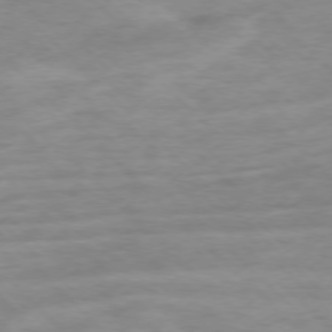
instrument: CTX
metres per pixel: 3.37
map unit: Ap
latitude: -76.8219
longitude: -77.8016
